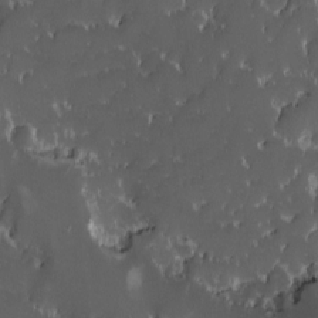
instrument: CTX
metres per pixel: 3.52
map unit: Ave
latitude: -10.1417
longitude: -117.0081
